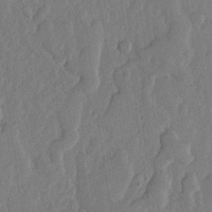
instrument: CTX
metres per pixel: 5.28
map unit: lHvf
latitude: 17.4049
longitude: -116.5735
